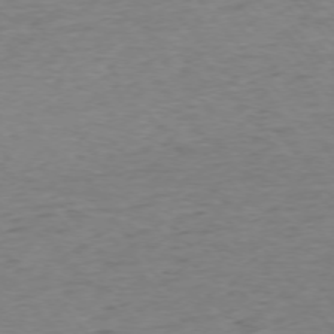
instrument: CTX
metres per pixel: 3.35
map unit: Ap
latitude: -75.4644
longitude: -88.6869
